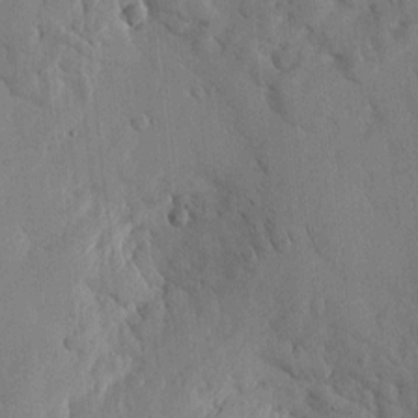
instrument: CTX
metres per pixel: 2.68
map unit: Htu
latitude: 2.0444
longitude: -177.7827
